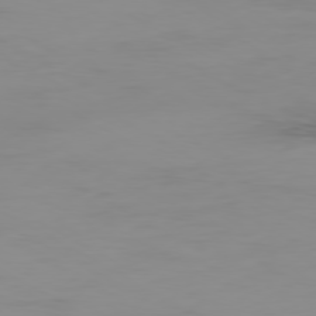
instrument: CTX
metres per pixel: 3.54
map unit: Ap
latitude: -79.6155
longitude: -76.5545
